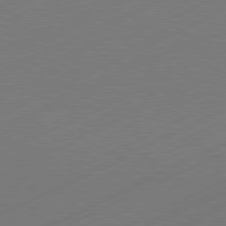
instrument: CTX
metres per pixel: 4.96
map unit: Hpe
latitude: -81.4833
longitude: 12.4818
